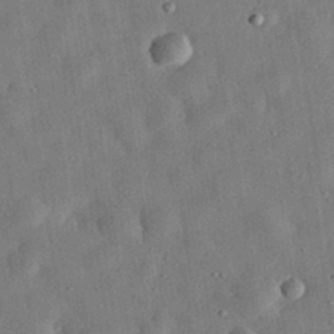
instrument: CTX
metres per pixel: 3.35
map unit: eHh
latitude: 31.9339
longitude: -76.7435
